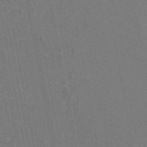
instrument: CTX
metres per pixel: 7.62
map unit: eAb
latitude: 46.7058
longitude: 116.6707
